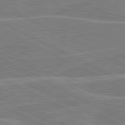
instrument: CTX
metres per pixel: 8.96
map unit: lApd
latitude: 80.8191
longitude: 120.7274
